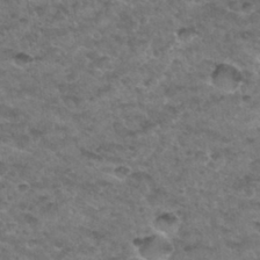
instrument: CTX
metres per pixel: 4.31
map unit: Hto
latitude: 32.7246
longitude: -48.7246
